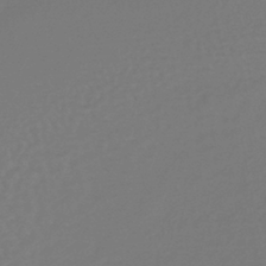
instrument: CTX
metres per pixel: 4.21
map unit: lHb
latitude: -38.6141
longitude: 63.2187
